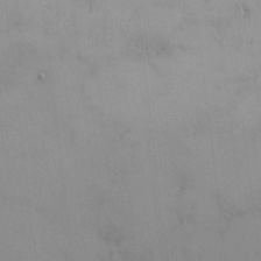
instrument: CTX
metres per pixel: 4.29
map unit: HNhu
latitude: 6.6868
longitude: 1.0298
